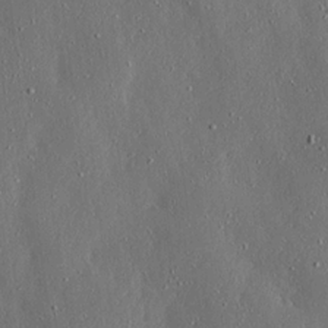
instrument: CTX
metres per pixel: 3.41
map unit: Ave
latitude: 17.3104
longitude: -139.6127
